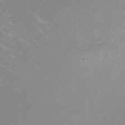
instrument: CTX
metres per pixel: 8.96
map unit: HNhu
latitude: -0.2173
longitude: -3.1403
